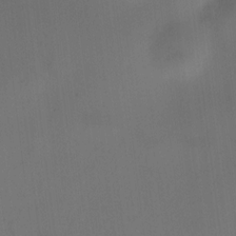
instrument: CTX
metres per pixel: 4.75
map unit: HNhu
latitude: 9.3104
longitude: 9.8044
